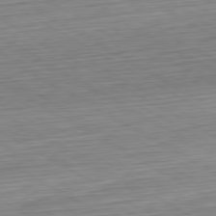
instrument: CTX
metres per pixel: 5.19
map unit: Hpe
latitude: -80.6708
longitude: 22.7652
